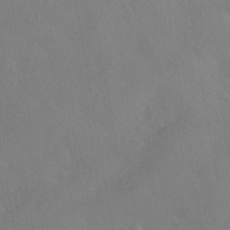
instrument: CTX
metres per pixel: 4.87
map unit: HNhu
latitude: -40.5574
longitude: 101.4265
